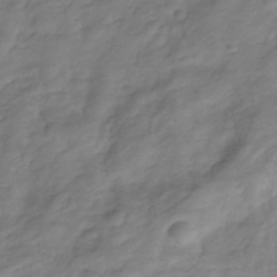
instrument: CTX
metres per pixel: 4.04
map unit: Hve
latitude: -32.5196
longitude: 89.2376
